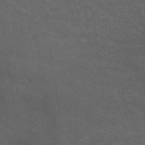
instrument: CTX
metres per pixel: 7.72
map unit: Nhu
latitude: 29.6694
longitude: -51.5560
